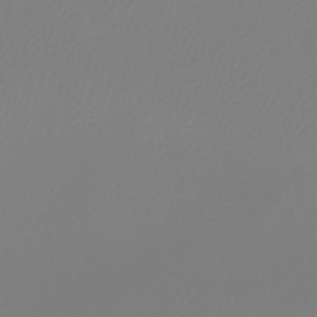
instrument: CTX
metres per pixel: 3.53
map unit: HNb
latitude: -45.8611
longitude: 56.3117
